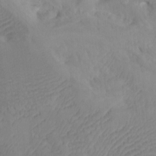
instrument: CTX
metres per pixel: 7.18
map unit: Htu
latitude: -7.7288
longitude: -66.4412
